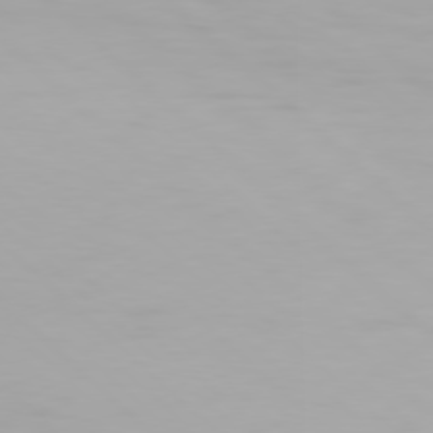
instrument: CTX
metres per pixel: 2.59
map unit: Hpe
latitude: 77.1970
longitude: -163.1592
